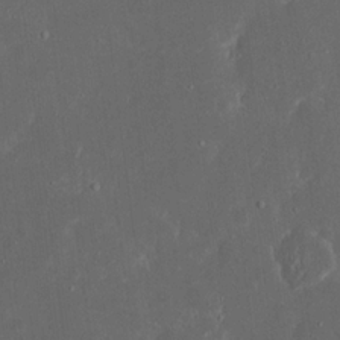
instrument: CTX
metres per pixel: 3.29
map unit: eHh
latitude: 17.4426
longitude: -73.4049
